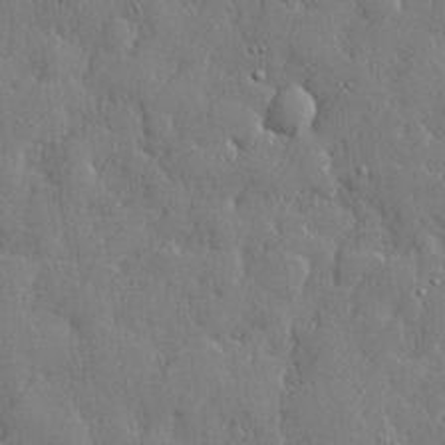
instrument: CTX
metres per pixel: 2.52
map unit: lHvf
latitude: 22.4790
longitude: 143.1620
